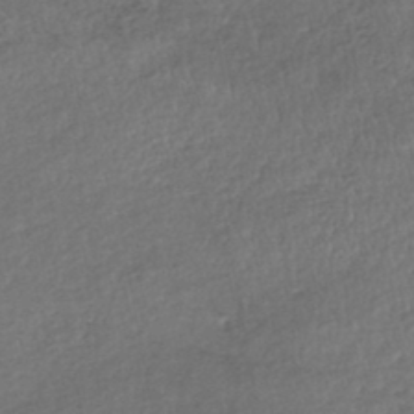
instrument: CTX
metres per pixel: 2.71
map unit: HNhu
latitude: -46.1983
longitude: 102.5763
